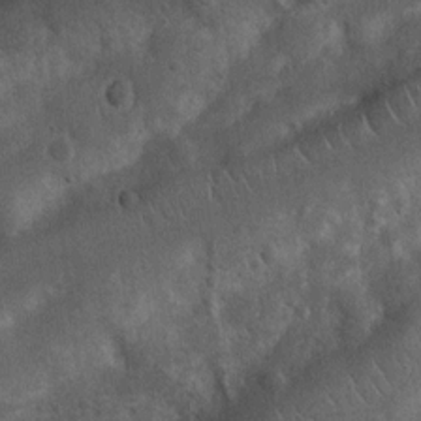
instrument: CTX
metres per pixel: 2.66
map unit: Nhu
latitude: 7.0836
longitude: -22.7057
